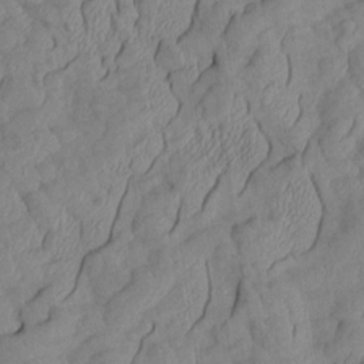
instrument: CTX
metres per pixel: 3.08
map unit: Aa
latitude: 6.7057
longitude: -128.4034
